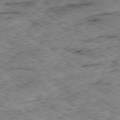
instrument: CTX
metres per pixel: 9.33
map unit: Ap
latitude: -80.2362
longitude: -48.3656
